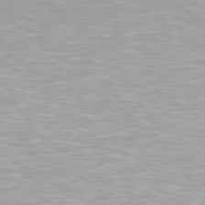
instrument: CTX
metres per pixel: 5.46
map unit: Hpe
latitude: 79.6316
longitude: -129.1403
